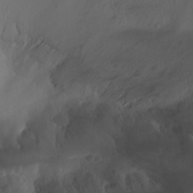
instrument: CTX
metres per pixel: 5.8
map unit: Aa
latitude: -13.3132
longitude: -68.3090
